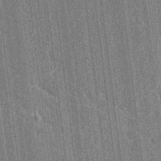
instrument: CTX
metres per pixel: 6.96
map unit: HNhu
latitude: 6.8002
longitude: -6.1956
